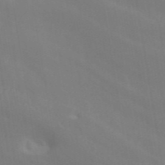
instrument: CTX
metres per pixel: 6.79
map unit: ANa
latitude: 46.1578
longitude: 27.8233
